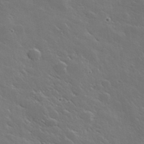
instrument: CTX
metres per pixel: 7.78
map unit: lHvf
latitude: 35.8394
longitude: -91.3860
